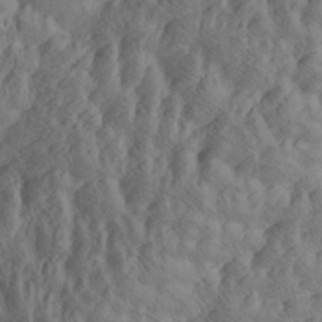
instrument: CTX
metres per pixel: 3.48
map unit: Htu
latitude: -5.0297
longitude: -176.8191
